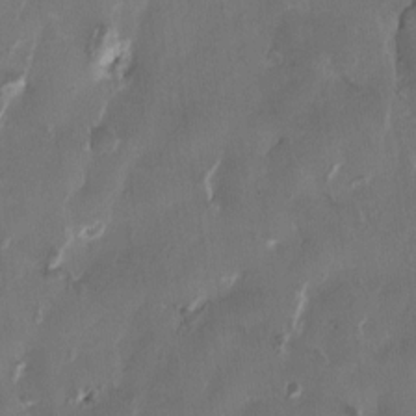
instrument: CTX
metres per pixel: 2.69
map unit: HNhu
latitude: 1.0458
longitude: -4.8758
